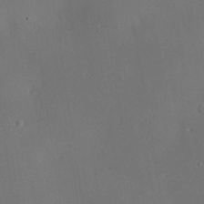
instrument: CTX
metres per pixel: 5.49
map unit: Hve
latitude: -9.1998
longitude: 174.9541
